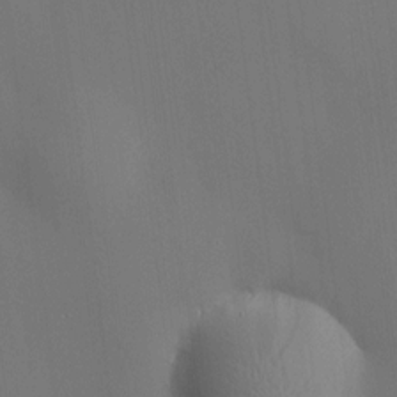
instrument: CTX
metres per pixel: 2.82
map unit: HNhu
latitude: 9.0648
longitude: 14.8408
